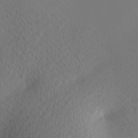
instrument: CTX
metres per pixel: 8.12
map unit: Hve
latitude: 13.3104
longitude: -91.3104
